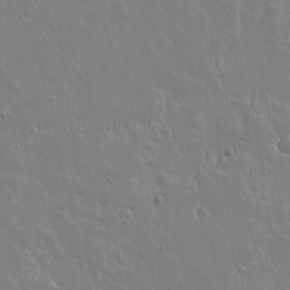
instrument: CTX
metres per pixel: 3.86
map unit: lAvf
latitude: 15.0837
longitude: -126.2523
